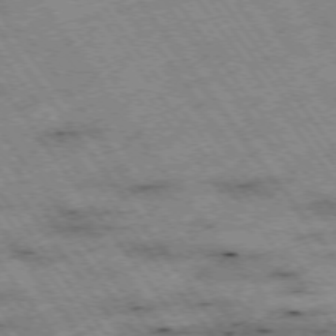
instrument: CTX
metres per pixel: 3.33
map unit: Hpe
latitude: -74.9542
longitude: 3.9556
